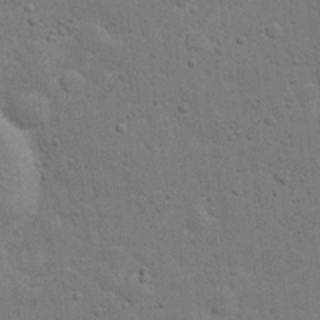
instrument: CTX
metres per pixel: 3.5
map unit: eHh
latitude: 20.8380
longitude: -62.6491
